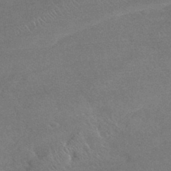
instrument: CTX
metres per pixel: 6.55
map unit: HNhu
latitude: -43.0864
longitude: 92.8219
